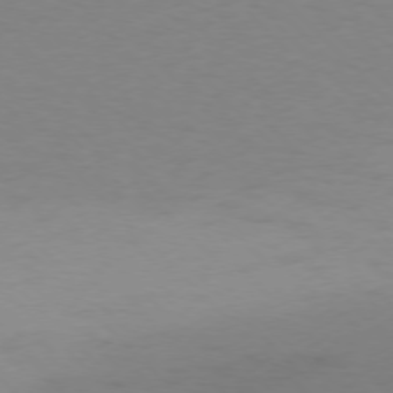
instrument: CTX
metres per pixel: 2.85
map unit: Ap
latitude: -77.1620
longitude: -71.1781
